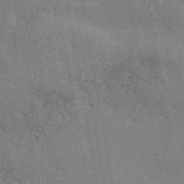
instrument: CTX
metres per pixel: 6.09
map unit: ANa
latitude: 49.8394
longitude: -80.2145
